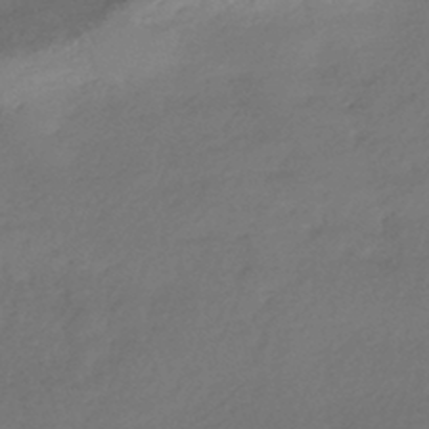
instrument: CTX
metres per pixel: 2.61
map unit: HNhu
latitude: -42.3117
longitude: 94.5573
